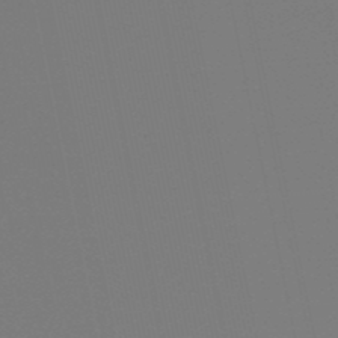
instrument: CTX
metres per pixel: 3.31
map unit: lHb
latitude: -49.8989
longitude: 69.8611
